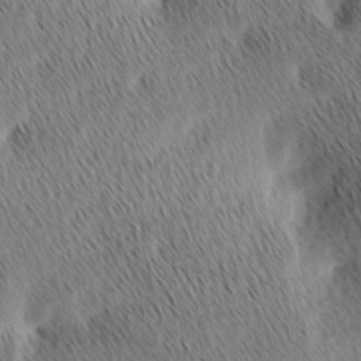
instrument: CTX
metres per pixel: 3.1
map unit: Ave
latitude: 1.6882
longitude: -114.9324
